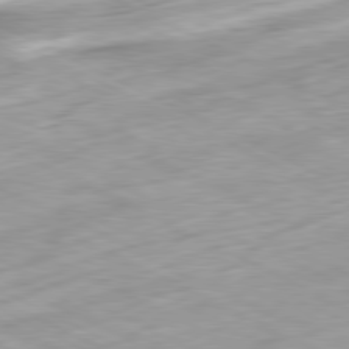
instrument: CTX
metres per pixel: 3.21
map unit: Ap
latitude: -81.2376
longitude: -72.8947
